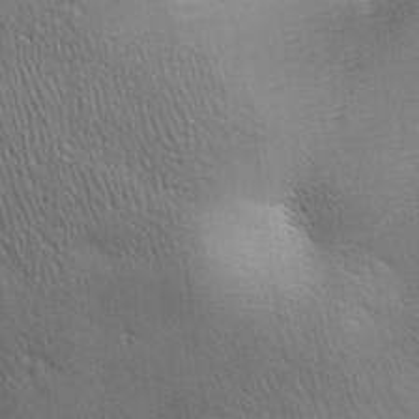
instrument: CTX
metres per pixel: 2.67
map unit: lAa
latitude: -7.9745
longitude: -125.7639
